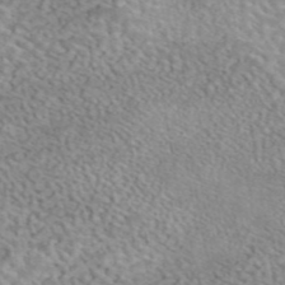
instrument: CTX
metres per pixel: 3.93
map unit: eAb
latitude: 44.6490
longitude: 109.4265
